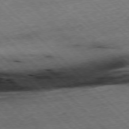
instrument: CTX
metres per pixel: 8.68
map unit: Hpe
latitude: -77.4454
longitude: -15.3671
